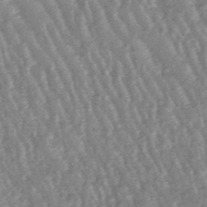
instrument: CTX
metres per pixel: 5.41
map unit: lHb
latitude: -48.1039
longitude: 79.3509
